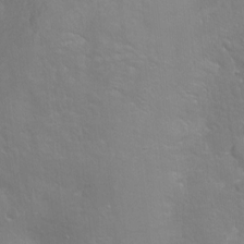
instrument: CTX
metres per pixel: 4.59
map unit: Hto
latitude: -7.5210
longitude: -46.6491
